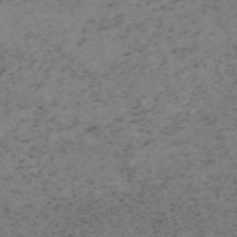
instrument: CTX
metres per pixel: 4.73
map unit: HNb
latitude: -55.1431
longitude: -47.4994
